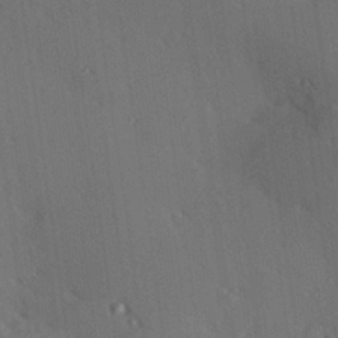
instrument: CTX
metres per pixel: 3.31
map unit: Hve
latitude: 25.8394
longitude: -91.9717
